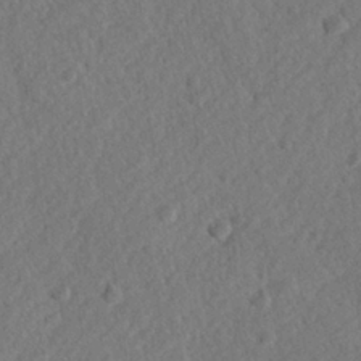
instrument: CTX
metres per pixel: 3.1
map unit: lHvf
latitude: 24.0822
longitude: 144.0661
